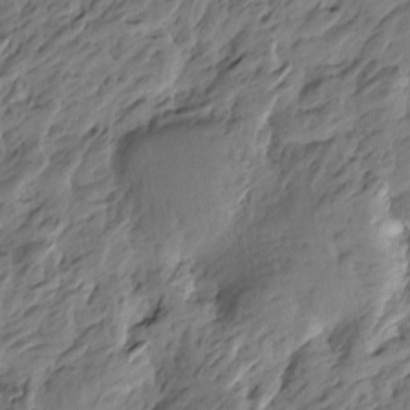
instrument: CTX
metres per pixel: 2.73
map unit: Htu
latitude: -5.1242
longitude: -177.1214
